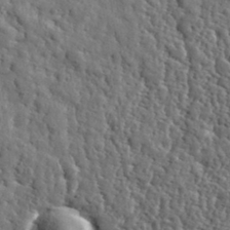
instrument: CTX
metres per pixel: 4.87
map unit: eHh
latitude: 35.7071
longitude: -80.4034
